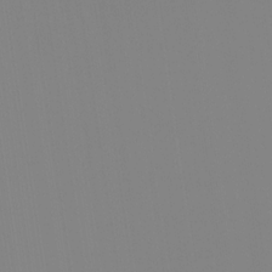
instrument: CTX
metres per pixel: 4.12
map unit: Ht
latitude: -13.8045
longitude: -51.6693
